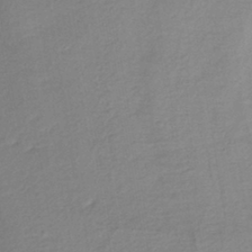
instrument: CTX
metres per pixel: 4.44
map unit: lHb
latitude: -40.6140
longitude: 72.9919
